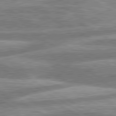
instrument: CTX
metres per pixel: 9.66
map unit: lApd
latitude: 80.7624
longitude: -165.4804
